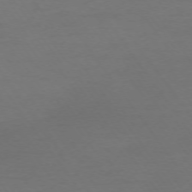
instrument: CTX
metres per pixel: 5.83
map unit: Ap
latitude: -74.2551
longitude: -72.6113
